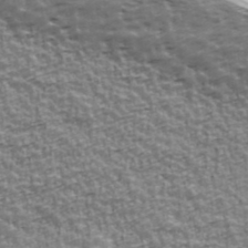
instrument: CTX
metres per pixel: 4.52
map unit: Ave
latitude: 42.0822
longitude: -112.6679
